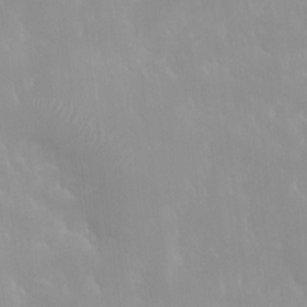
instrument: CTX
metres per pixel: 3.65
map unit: HNhu
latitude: 0.6679
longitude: -4.1956
